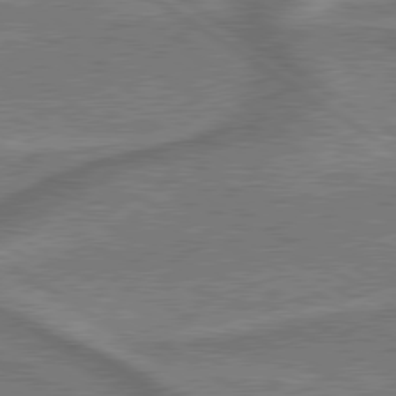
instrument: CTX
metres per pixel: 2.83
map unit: lApd
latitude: 79.6316
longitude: 172.8597
